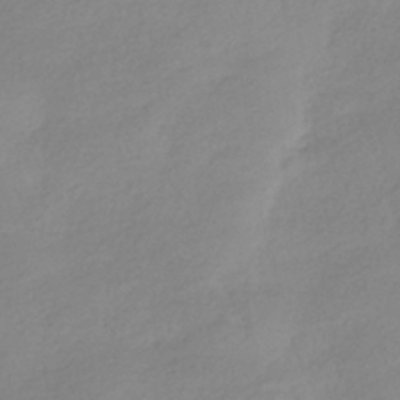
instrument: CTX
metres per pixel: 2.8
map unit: HNhu
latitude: -40.6140
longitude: 96.4440
